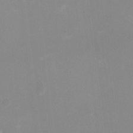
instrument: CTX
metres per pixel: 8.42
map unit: HNhu
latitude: -2.1038
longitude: -1.2726
